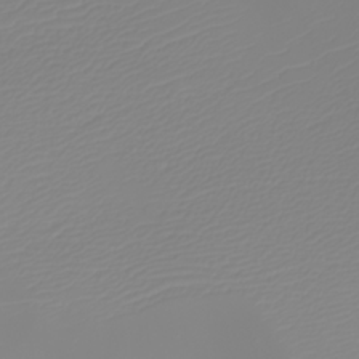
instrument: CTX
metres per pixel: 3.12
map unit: eHh
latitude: -5.5399
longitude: -85.1025
